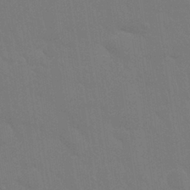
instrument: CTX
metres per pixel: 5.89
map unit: Nhu
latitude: 28.4412
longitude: -64.5924
